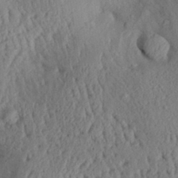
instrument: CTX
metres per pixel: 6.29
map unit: Aa
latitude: 29.5371
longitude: -133.8017
